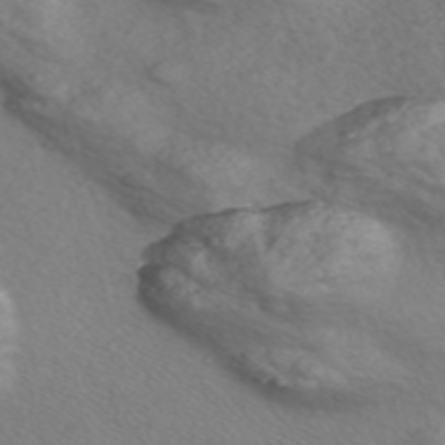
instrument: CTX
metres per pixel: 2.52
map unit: Nve
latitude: -56.9353
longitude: 54.9164
